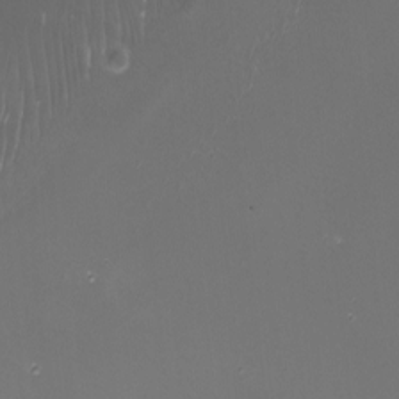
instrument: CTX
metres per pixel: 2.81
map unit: Nhu
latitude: -8.0094
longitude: -91.0647
